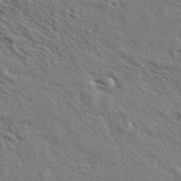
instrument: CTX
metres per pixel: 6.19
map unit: eHh
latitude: 36.5546
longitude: -138.7624
